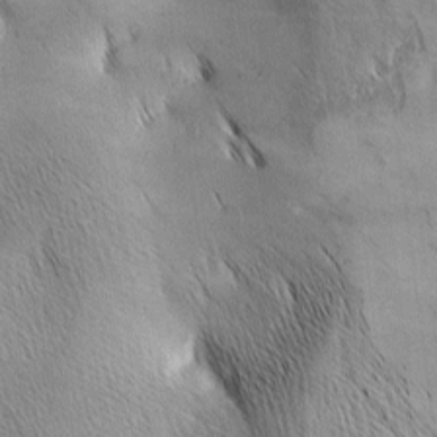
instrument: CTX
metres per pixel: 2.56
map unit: lAa
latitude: -4.8219
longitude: -120.8947
